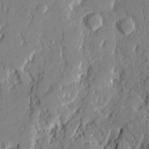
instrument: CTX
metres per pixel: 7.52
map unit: Ave
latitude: 21.7450
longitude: -129.0458
